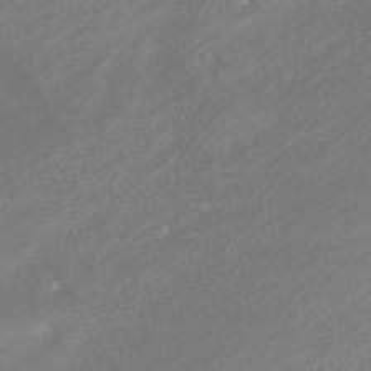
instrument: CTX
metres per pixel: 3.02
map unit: HNhu
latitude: -40.6518
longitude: 100.7274
